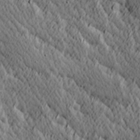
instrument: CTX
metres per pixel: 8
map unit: Hve
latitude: 25.8961
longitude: 145.6344
